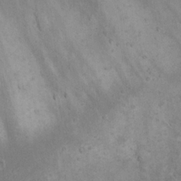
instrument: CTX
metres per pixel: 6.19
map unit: Nhu
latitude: 22.0444
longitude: -71.6883
